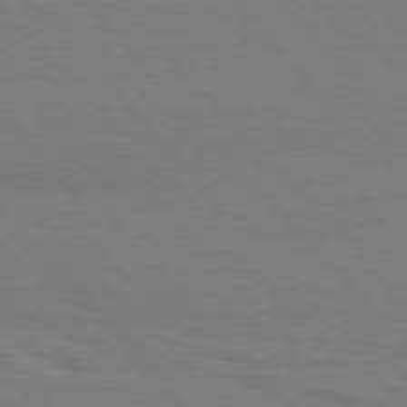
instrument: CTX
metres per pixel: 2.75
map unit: Hpe
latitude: 75.9717
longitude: -140.4601
